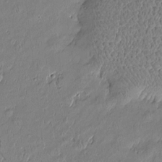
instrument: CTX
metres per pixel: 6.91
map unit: Htu
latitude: -6.6896
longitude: 176.6141
